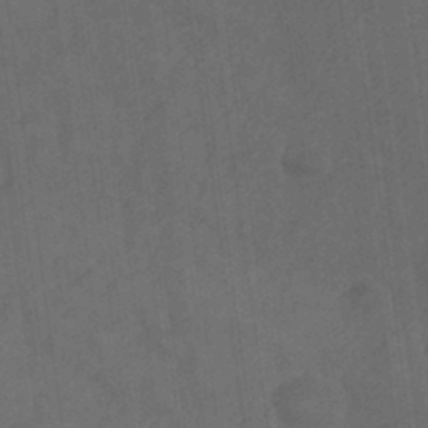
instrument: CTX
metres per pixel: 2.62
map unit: Nhe
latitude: -35.9367
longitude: -178.3657
